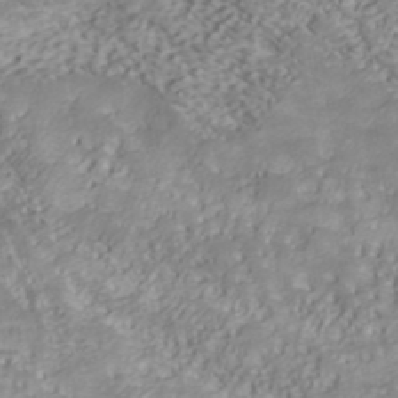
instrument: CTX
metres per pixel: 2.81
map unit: ANa
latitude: 40.4978
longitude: 53.3698
